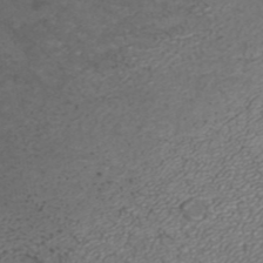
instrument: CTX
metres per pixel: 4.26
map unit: ANa
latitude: 40.7813
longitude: 23.2943
